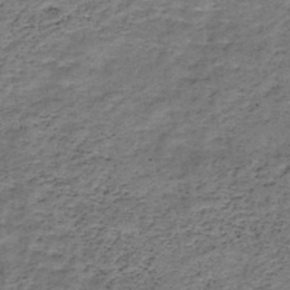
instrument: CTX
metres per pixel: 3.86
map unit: HNb
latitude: -49.1431
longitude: -39.8205
